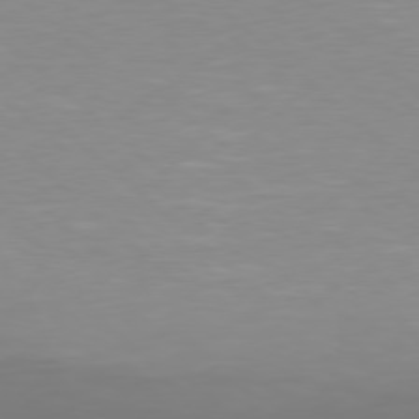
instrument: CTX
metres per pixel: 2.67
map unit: Hpe
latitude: 77.8961
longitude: -140.6490
